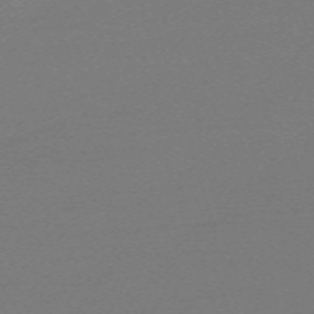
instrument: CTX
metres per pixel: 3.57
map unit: eHh
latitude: -63.0864
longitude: 52.2361
